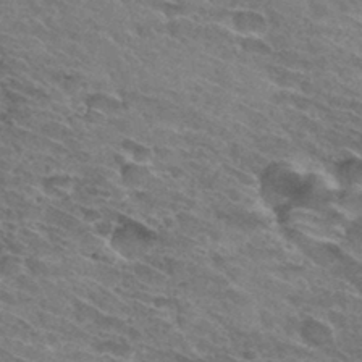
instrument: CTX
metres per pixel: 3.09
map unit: Hto
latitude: 31.8206
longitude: -45.7260
